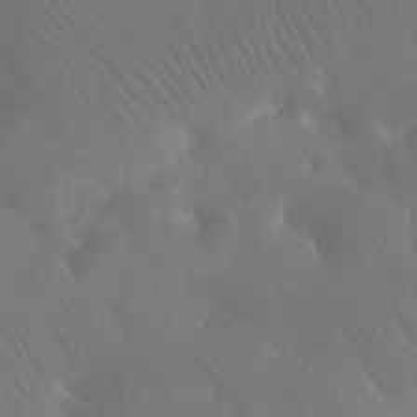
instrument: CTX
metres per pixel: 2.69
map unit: Ht
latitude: -11.7856
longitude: -43.5938
